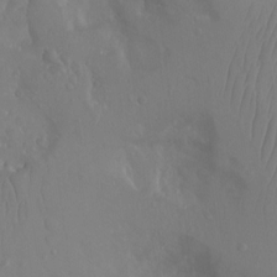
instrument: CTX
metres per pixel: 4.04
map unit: Aa
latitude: -12.9353
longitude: -67.3859
